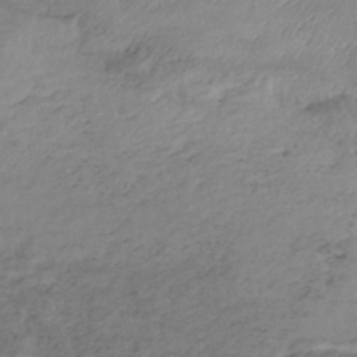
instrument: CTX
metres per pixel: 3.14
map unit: Nhe
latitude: -46.4440
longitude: 152.5007
